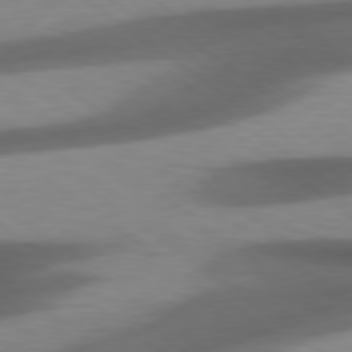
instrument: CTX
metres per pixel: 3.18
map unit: lApd
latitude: 79.7072
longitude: -128.8569
